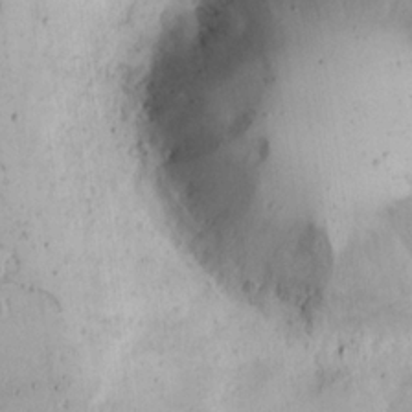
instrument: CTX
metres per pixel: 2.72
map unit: Nhu
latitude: 17.1970
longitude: -74.0822
